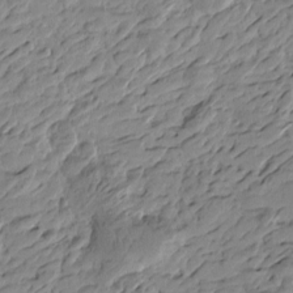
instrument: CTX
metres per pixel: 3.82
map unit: Htu
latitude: -4.1605
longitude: -178.5924
